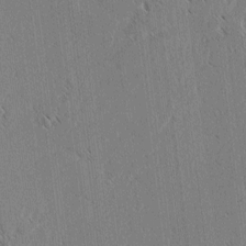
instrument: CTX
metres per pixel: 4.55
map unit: lAvf
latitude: 3.1970
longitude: -106.3467
